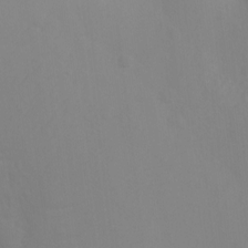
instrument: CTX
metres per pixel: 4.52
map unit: Ht
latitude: -9.8233
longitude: -34.8380
